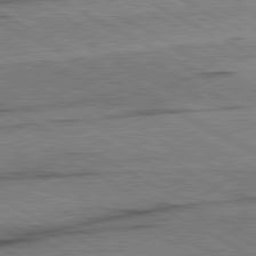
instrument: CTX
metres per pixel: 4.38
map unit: lApd
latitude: 80.8191
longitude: -157.4615
